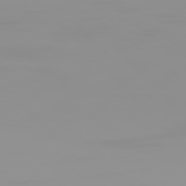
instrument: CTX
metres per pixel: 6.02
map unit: Hpe
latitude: 76.9702
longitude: -140.3278
